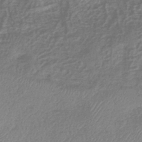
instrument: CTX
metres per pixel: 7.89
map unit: eHb
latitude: -37.5210
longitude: 81.0676
